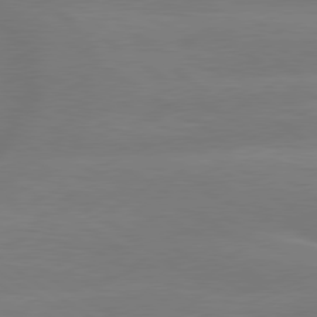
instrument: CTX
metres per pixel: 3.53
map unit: lApd
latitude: 79.4049
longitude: -150.2144
